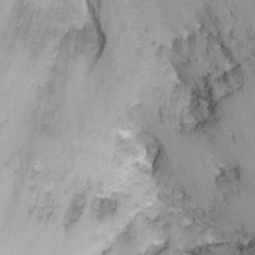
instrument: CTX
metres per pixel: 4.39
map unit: Nhu
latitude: -11.7856
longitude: -48.5546
